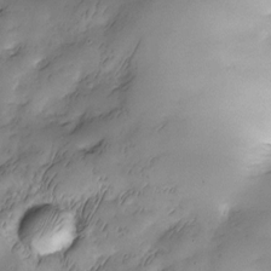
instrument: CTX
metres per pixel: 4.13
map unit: Nve
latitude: -26.8974
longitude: -148.6113
